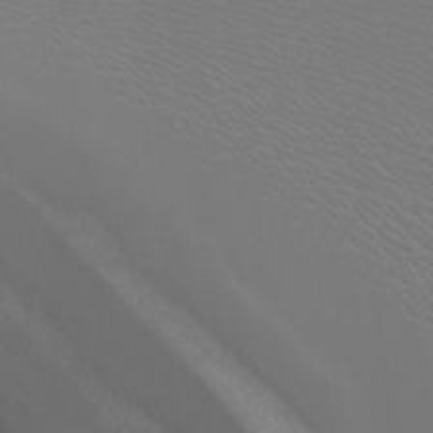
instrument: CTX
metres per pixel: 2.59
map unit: Ht
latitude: -4.2361
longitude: -62.2334
